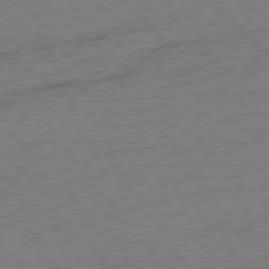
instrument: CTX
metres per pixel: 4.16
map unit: Ap
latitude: -78.2739
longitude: -78.9136
